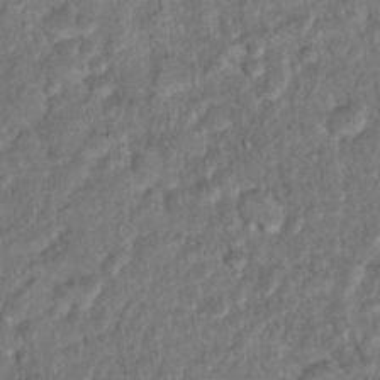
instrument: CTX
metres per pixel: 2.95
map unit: Hto
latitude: 15.0837
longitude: -34.2711
